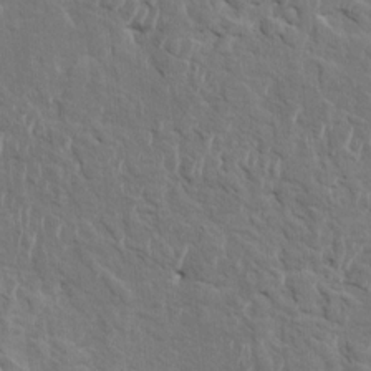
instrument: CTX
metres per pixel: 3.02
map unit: HNhu
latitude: 2.9324
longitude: -6.8191
